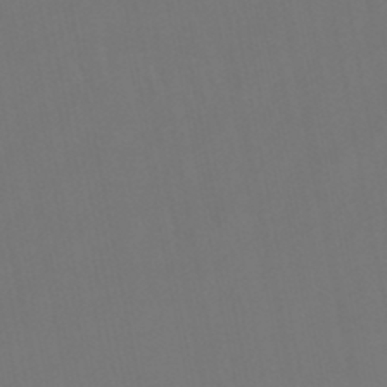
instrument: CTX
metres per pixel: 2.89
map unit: lHb
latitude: -47.4454
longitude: 74.4629
